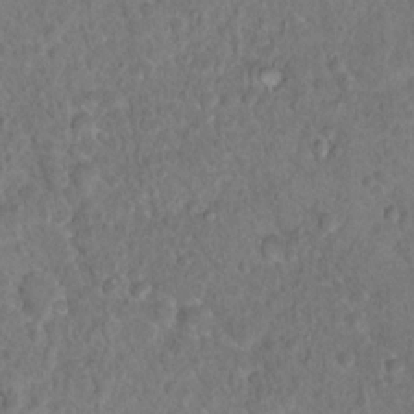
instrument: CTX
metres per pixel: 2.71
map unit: Hto
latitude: 17.1214
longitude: -40.8380
